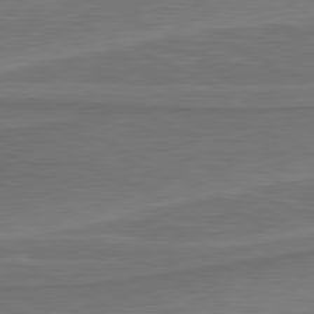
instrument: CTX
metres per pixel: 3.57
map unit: lApd
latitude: 81.3104
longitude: 172.5762
